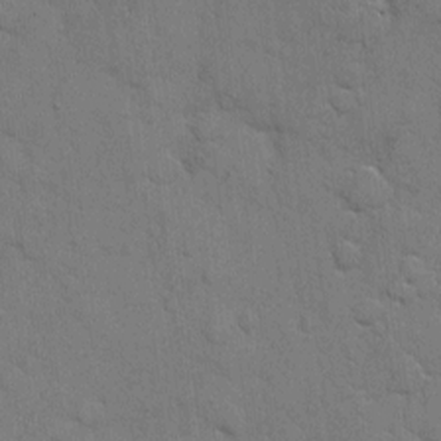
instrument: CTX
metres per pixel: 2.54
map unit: eHh
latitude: 5.8583
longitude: -65.0269
